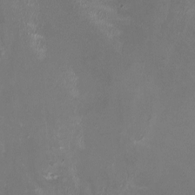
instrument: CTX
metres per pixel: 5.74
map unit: HNhu
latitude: -0.3873
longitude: -2.8002
